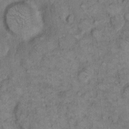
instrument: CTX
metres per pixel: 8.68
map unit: eHh
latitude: 8.9325
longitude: -63.5560
